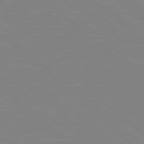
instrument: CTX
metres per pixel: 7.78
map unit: Hpe
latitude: 78.6869
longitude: -164.7435
